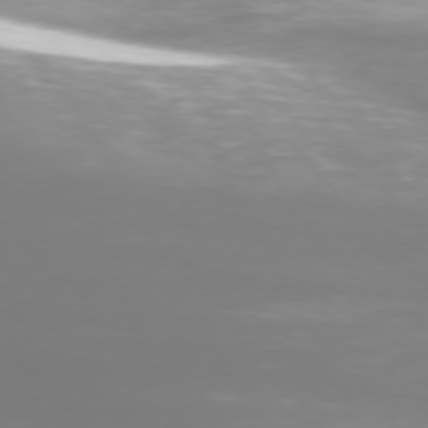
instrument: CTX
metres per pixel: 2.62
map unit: Hpe
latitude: 74.5546
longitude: -130.6869
